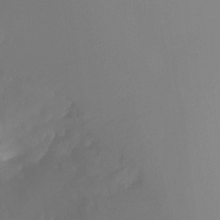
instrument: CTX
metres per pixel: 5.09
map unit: Nhu
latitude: -12.2929
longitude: -49.9150
